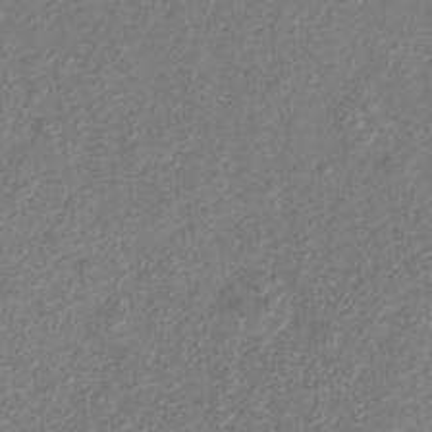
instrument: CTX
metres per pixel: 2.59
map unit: Hto
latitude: 6.5735
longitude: -31.5371
